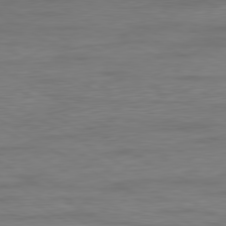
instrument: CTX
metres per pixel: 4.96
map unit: Ap
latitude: -81.2187
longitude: -78.5924
